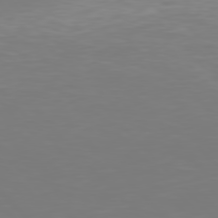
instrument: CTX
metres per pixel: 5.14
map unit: Hpe
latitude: 77.2537
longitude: -175.9717
